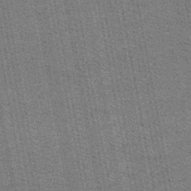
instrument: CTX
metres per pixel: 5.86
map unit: lHb
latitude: -44.5196
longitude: 58.1416
